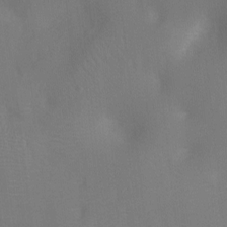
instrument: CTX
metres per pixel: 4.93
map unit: Ht
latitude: -10.5385
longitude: -24.2144
